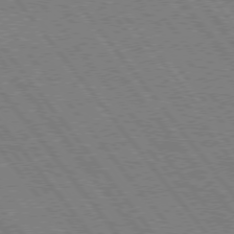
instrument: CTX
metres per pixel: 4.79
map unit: Hpe
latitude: 75.1403
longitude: -149.8583
